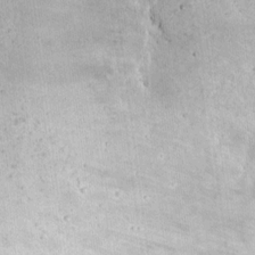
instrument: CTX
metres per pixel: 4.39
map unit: Hto
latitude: 16.3089
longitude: -59.9906
